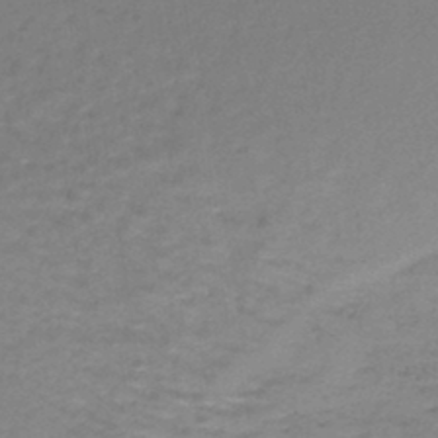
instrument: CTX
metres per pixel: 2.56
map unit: lHb
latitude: -43.4832
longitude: 58.9730
